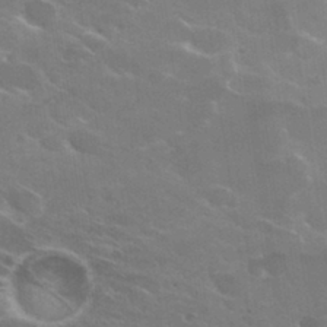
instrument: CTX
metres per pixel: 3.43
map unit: Hto
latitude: 29.8205
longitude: -43.9717
